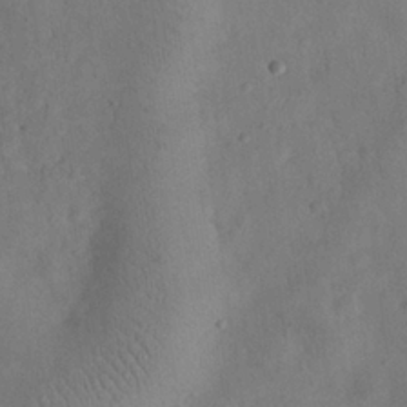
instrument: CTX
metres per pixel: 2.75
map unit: eHh
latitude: 25.4993
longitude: -66.3845
